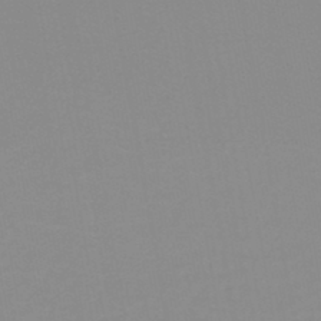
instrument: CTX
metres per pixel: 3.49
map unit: lHb
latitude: -44.3684
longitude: 56.2550
